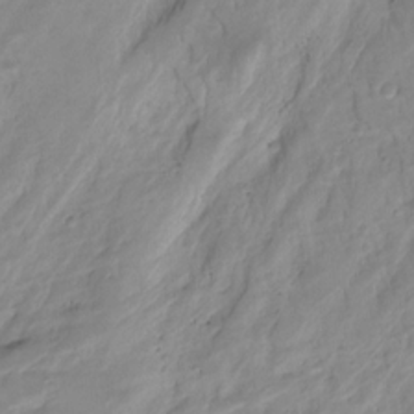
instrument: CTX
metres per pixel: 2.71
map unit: Nhu
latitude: -8.5574
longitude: -44.2711
